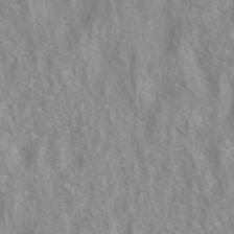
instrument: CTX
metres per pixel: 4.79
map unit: eAb
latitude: 41.0269
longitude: 106.3496
